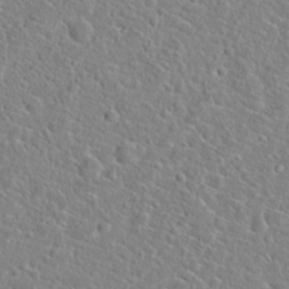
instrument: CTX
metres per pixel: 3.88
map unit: Hto
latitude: 20.9703
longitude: -45.0836
